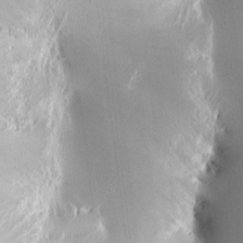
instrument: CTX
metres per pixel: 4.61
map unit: Htu
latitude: -5.2376
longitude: 174.4628
